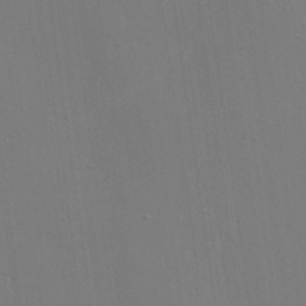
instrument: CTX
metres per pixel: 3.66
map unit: Ave
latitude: 17.6694
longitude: -139.2159
